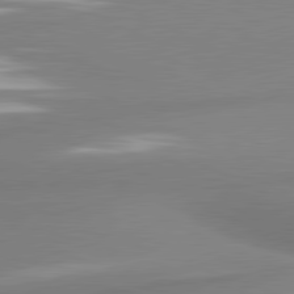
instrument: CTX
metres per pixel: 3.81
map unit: lApd
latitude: 81.1970
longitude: 176.1228
